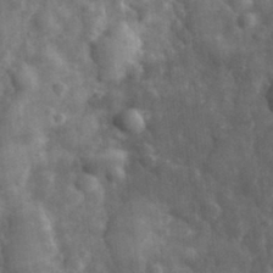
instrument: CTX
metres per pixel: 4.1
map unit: eHh
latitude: 32.1011
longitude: -72.1011
